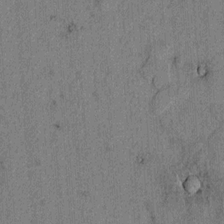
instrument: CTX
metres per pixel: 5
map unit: lAvf
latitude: 4.5924
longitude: 157.8611
